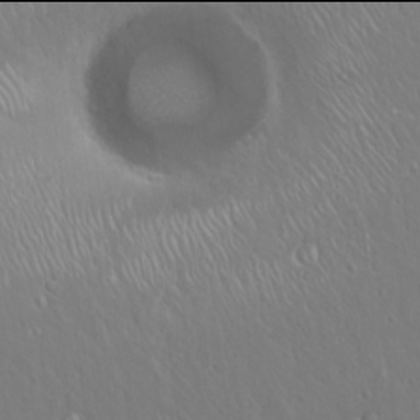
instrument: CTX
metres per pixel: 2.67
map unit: Hto
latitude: 17.9906
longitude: -57.0080
